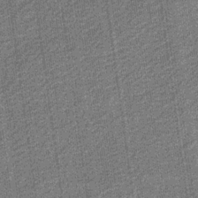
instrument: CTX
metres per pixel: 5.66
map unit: eHb
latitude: -30.3306
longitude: 70.7463
